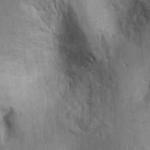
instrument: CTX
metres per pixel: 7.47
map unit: Ht
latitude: -2.1416
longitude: -14.2523
